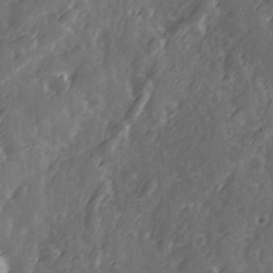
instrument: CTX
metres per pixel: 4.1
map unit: Ave
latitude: 12.7624
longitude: -103.3481
